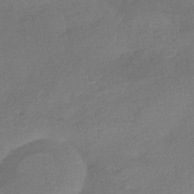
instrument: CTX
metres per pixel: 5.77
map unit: HNhu
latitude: -41.7855
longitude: 92.4629
